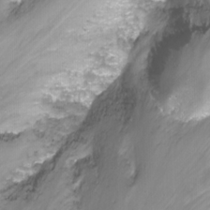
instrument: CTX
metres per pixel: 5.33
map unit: Nhu
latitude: -12.2362
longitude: -62.1389
